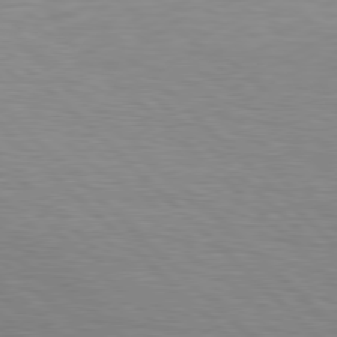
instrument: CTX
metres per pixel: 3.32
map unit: Hpe
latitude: 78.2901
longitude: -138.9325
